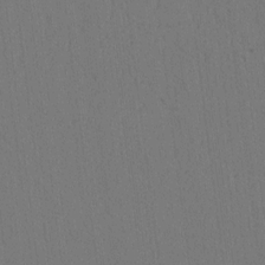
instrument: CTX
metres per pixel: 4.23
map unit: lAvf
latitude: 8.8380
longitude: 164.8597
